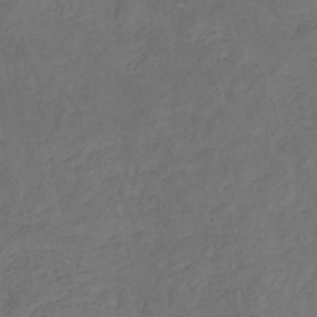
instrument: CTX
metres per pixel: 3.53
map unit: eHb
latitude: -32.6708
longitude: 72.3306
